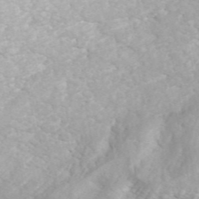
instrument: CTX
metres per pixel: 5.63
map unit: ANa
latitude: 46.5168
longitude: 49.9745
